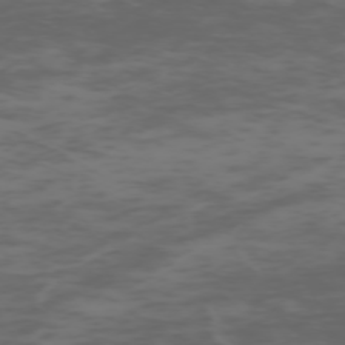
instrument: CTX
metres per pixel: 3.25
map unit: Hpe
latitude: -73.6155
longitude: 7.0108
